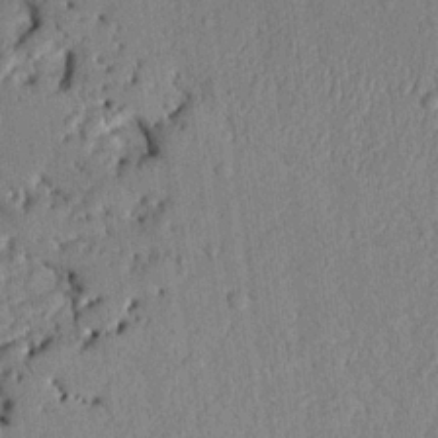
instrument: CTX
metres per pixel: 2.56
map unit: Nhu
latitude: 19.7449
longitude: -78.3468
